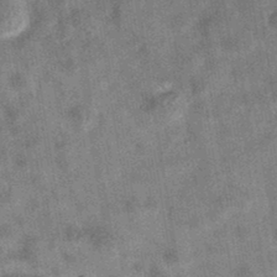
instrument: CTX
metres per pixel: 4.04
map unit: eAb
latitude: 35.1403
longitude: 110.6329
